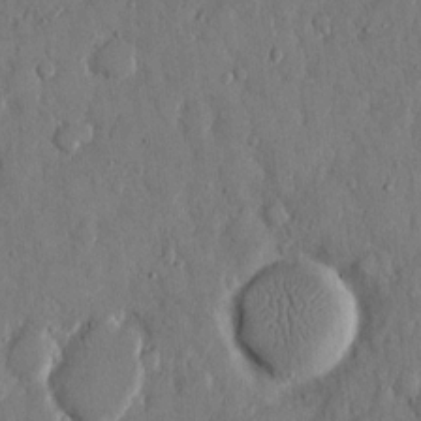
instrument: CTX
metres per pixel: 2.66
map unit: eHh
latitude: 13.1592
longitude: -69.2159
